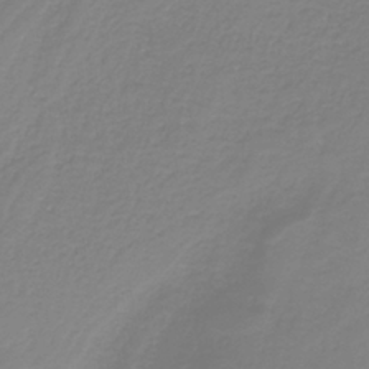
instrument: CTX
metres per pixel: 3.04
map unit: HNb
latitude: -37.9178
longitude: 54.1984
